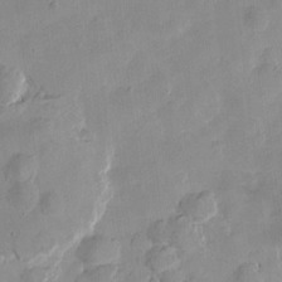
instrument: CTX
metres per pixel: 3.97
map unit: Htu
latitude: -2.9352
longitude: -176.1766
